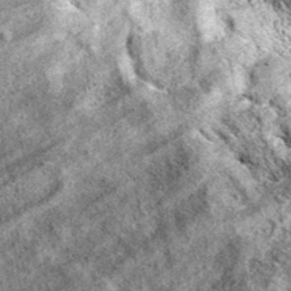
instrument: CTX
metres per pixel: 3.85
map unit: eAb
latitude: 36.8947
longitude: 106.9353
